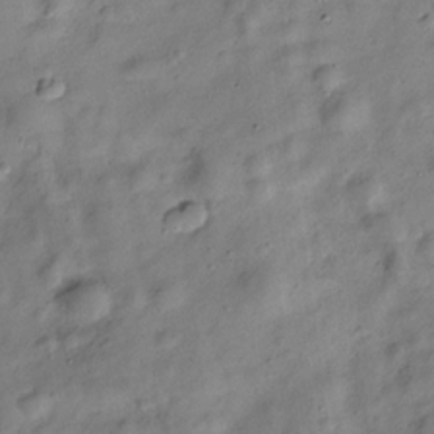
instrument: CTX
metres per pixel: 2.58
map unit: Hve
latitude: -29.1242
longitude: 93.6344
